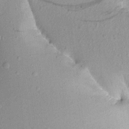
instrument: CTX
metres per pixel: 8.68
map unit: Aa
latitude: 17.8017
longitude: -145.2915
